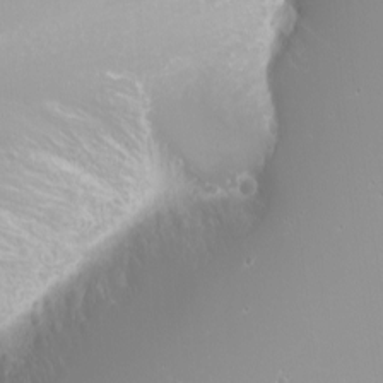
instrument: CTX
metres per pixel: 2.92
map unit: Nhu
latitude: -7.6344
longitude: -71.4426
